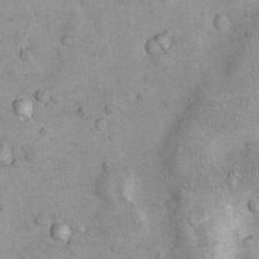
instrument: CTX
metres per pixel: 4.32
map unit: Nhu
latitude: 7.9528
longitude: -23.6505
